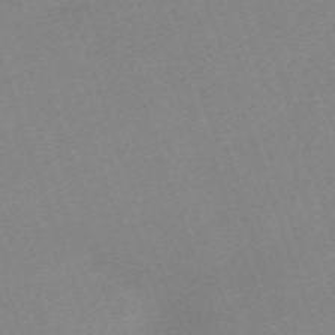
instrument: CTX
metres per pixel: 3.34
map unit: eHh
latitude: -64.0472
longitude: 50.8786
